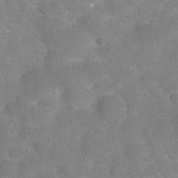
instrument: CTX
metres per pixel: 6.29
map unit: Nhu
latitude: 24.5356
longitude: -52.1011
